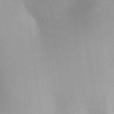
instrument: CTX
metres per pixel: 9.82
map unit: Aa
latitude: 27.5938
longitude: -147.5938
